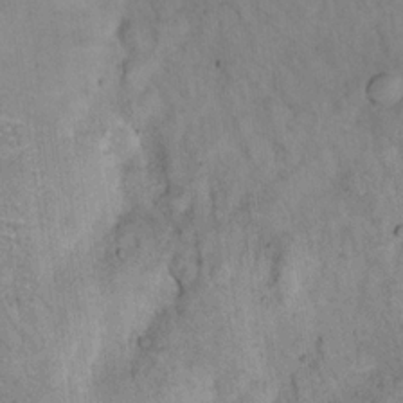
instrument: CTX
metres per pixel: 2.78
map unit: eHh
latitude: 19.1592
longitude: -61.8961
